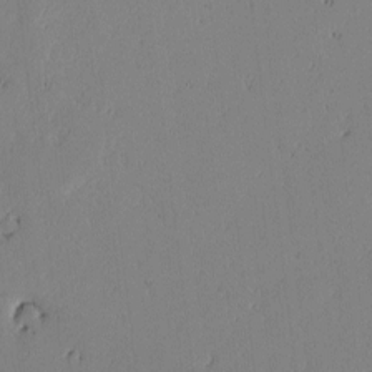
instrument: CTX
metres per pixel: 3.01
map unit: lAvf
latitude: -1.7100
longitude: -106.3845
